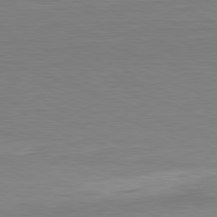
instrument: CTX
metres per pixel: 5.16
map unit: Hpe
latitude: -81.5777
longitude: 9.0675
